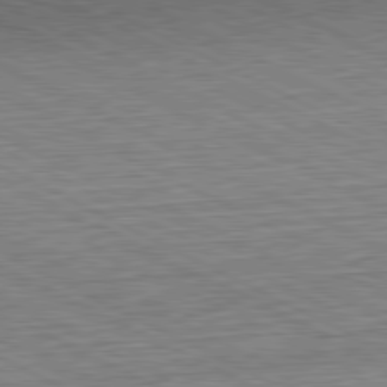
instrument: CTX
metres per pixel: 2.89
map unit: Hpe
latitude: -81.3888
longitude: 9.8800
